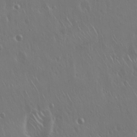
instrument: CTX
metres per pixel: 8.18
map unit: Hto
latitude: 17.8961
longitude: -57.0836
